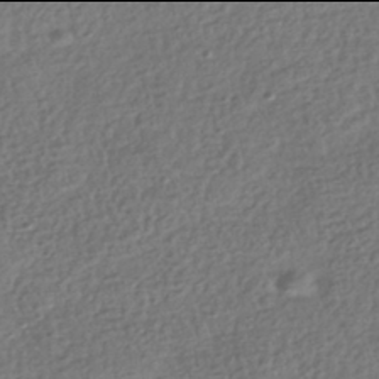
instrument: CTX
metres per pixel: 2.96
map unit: HNhu
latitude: -42.0094
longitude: 98.3684
